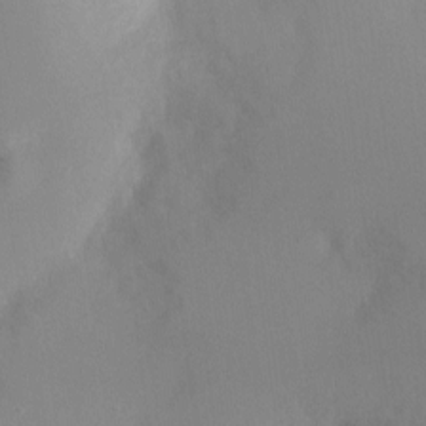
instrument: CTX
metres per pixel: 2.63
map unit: Ht
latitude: -4.3873
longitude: -28.9513
